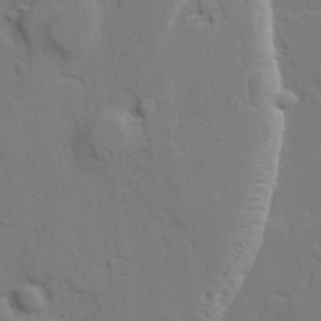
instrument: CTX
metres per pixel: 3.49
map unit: lAvf
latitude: 27.5938
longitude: -109.6127
